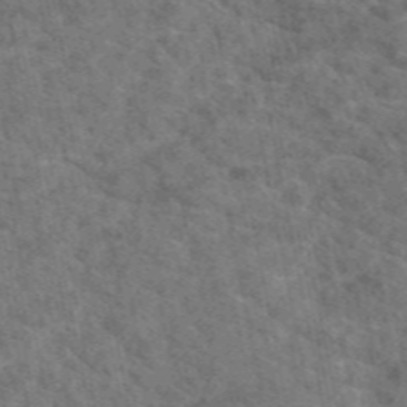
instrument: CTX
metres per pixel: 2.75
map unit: eAb
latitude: 49.4993
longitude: 111.5399
